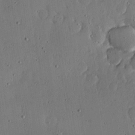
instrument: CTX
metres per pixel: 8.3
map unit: lHvf
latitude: 19.8394
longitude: -115.5938
